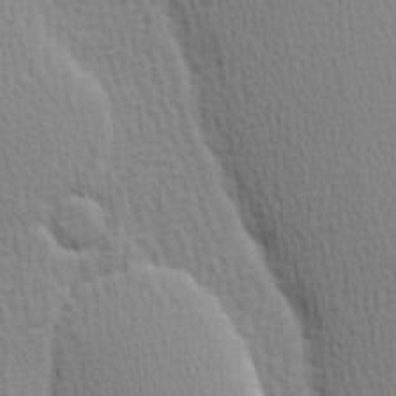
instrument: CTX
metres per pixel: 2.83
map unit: Hve
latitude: 1.8394
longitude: -125.1403
